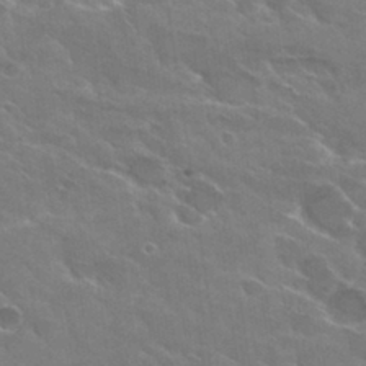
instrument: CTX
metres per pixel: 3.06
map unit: Hto
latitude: 30.0444
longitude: -43.9906
